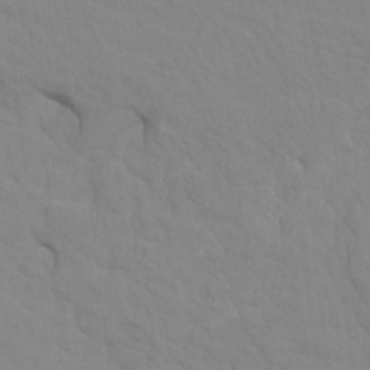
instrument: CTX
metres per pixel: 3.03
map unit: HNhu
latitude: 4.1767
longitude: -2.9513
